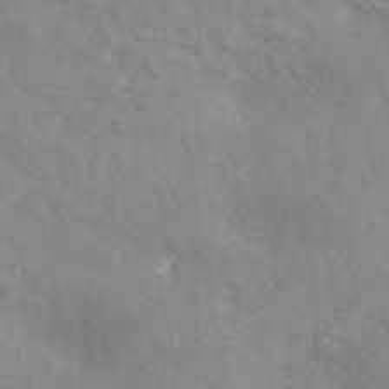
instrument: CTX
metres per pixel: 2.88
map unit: ANa
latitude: 46.9325
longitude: 26.5006
